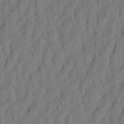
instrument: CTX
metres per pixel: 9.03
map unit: Aa
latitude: 21.2348
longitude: -141.0836
